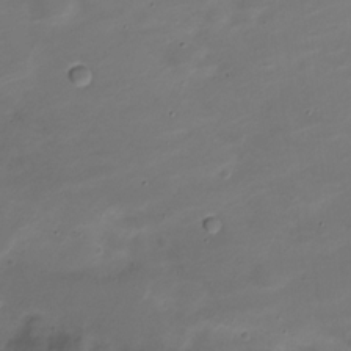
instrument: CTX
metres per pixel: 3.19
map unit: Nve
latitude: -20.7841
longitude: 104.9352
